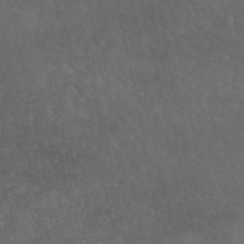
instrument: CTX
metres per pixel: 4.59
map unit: eAb
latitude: 46.0255
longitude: 116.8030
